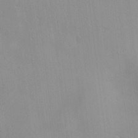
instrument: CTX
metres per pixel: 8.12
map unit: Nve
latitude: -9.1620
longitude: 174.2928
